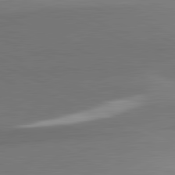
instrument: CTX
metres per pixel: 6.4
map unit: lApd
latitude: 81.8772
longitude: 154.1606
